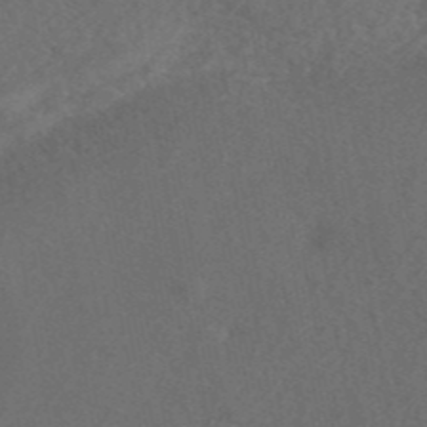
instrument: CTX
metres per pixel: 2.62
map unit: ANa
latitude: 43.2915
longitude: 30.1606
